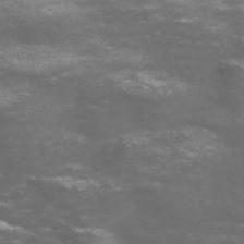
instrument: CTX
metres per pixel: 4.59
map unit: Nve
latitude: -58.4817
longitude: 57.3321
